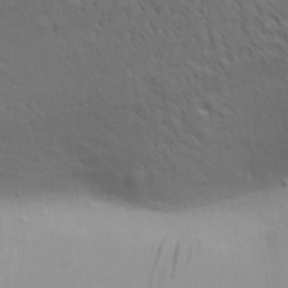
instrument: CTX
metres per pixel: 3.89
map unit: Aa
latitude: 30.3279
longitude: -139.5560
